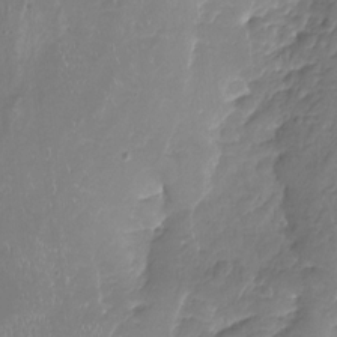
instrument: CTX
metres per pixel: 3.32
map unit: Nhu
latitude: -19.9367
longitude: -57.0080
